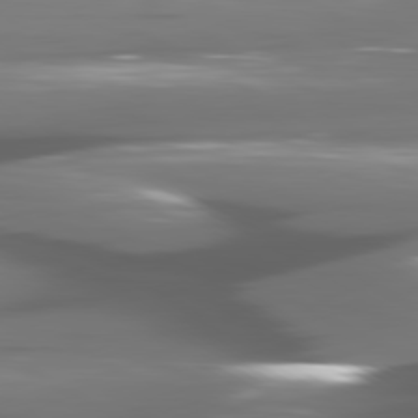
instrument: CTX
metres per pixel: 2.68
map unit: lApd
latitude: 80.5546
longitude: -144.2333
